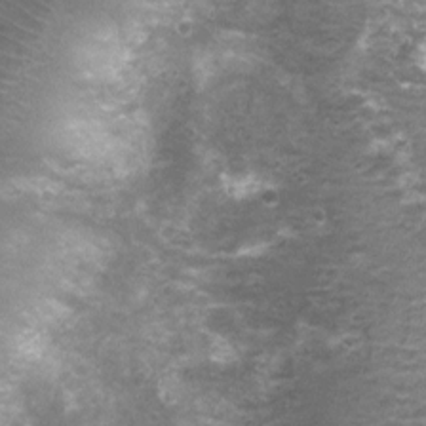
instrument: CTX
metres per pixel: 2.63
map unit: Nhu
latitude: 3.2348
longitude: -17.5749
